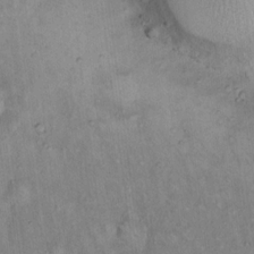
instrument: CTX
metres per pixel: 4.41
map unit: Hto
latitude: 14.5168
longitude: -59.2159
